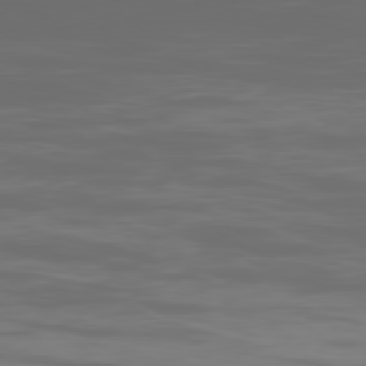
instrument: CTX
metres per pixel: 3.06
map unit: Ap
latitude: -80.2740
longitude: -94.0255
